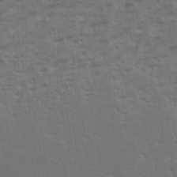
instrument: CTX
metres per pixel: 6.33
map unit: eHh
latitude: 35.7071
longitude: -133.4615
